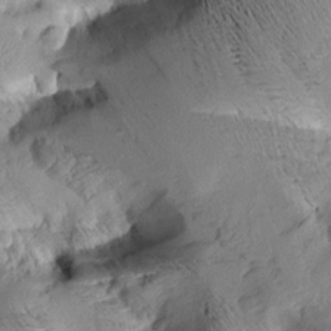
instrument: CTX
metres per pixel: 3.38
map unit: Aa
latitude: 8.8380
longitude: -142.3845
